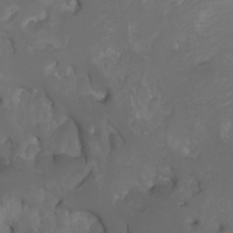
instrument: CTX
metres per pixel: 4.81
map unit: Htu
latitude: -7.4454
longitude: -64.5735
